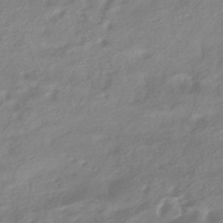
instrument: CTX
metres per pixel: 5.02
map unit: HNhu
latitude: -41.9745
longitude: 92.1984
